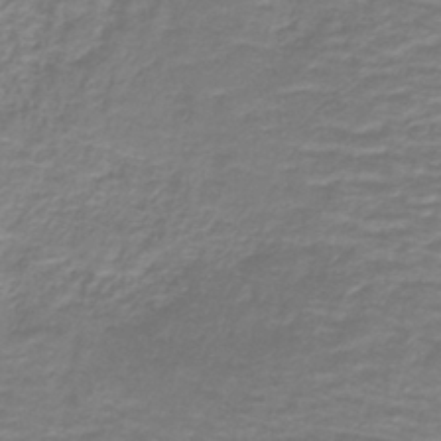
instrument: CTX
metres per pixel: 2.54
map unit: lHb
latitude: -41.0486
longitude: 52.3873
